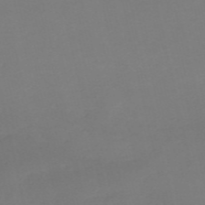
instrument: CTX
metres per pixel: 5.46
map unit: HNb
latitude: -55.9178
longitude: -42.7246
